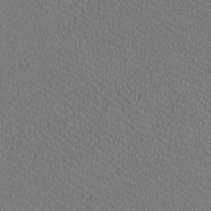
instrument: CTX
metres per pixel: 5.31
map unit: HNhu
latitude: -2.5384
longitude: -1.8961
